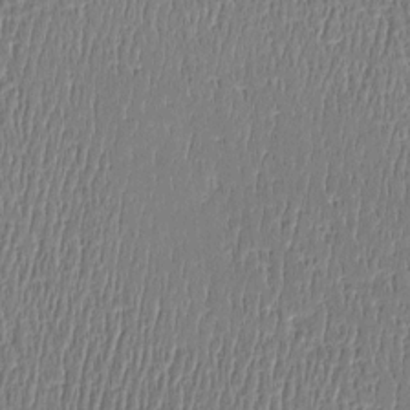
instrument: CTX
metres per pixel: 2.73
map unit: Htu
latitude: -5.2187
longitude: 175.7099
